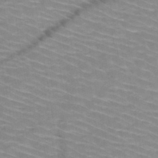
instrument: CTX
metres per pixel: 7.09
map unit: HNb
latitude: -47.3131
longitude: -45.1403
